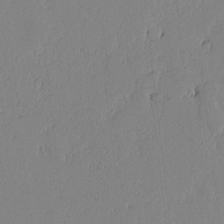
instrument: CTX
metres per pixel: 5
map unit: lAvf
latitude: -1.5777
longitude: -106.4601
